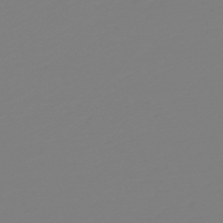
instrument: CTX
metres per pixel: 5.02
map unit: HNb
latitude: -46.2550
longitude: 55.2943
